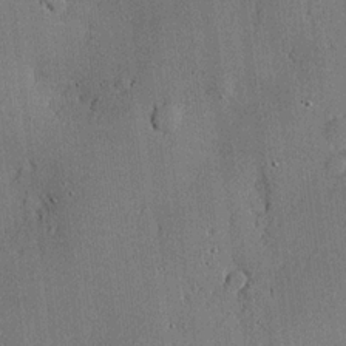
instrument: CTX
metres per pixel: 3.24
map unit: lHvf
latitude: 20.6113
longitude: 144.2362
